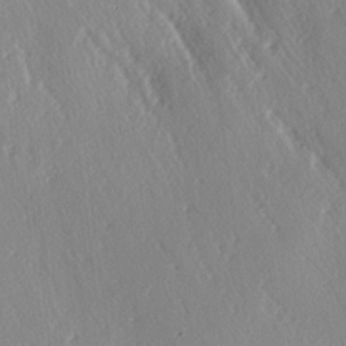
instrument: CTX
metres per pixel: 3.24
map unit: lAa
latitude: -6.7841
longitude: -124.5924
